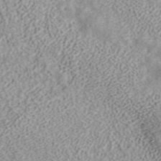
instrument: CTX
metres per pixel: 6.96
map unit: ANa
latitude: 41.1592
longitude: 15.7289
